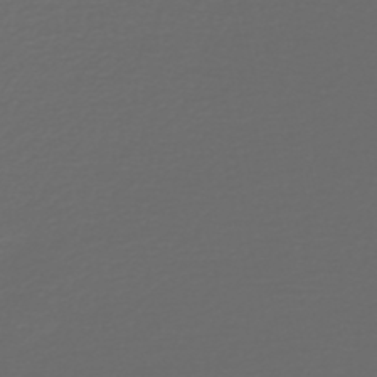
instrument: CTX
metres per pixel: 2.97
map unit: HNb
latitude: -47.9745
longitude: 55.5210
